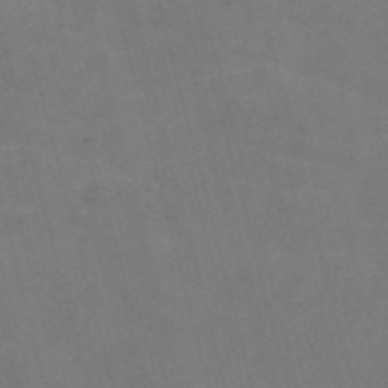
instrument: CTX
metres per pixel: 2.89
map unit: Nve
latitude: -57.8611
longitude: 55.0487
